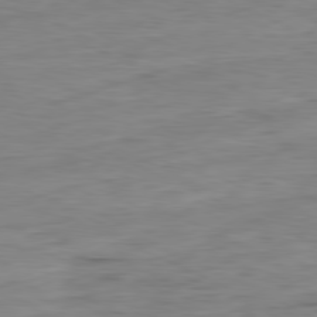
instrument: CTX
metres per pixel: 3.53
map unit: Ap
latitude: -80.8408
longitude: -81.8205
